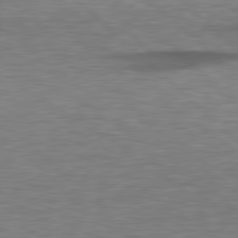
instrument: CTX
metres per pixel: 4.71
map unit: lApd
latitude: 79.0459
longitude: -116.4223
